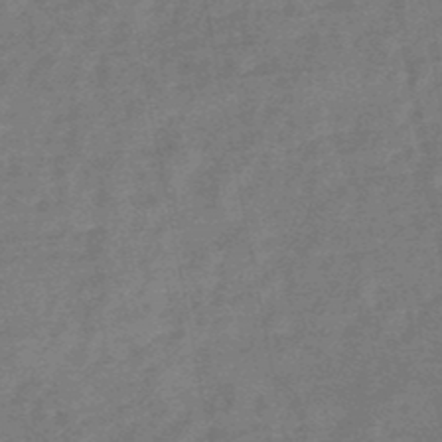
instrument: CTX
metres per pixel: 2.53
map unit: HNb
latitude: -49.0298
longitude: -39.1025
